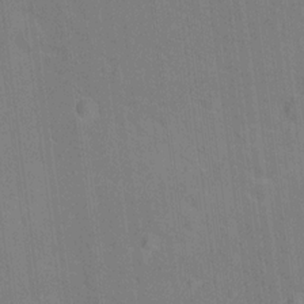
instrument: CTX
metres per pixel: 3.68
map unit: Hto
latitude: 14.0444
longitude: -36.0633
